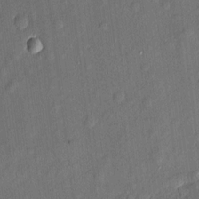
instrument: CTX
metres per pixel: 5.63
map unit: eHh
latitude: 5.0647
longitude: -73.1970
